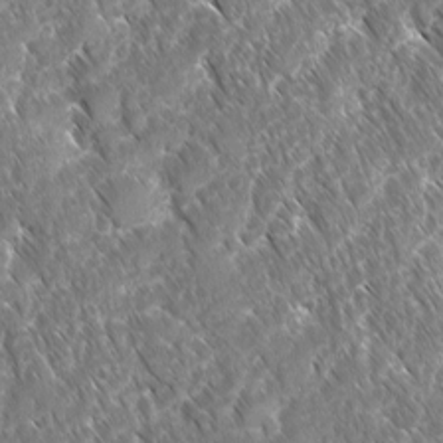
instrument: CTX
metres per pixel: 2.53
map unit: Ave
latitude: -10.9542
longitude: -119.4804
